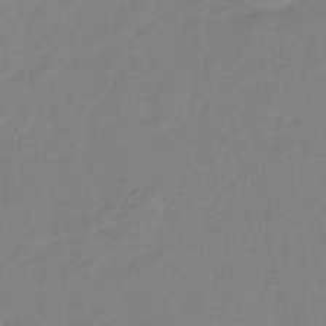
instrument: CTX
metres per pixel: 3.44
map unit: lHb
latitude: -41.7477
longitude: 74.7275
